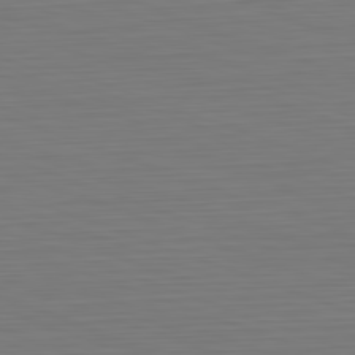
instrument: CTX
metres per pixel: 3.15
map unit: Hpe
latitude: -82.3873
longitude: 7.4643
